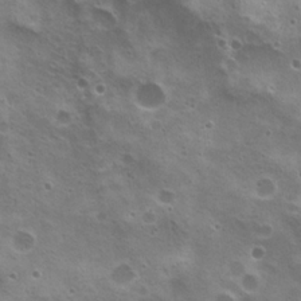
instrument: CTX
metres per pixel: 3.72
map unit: Nhu
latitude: 20.8380
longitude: -31.5371
